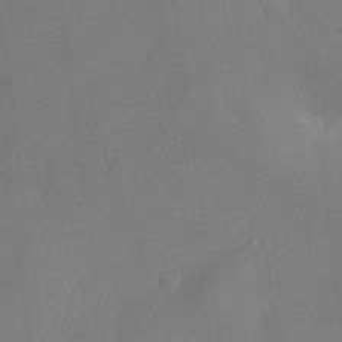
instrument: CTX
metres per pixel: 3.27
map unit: lHvf
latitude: 21.8395
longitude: 145.5966
